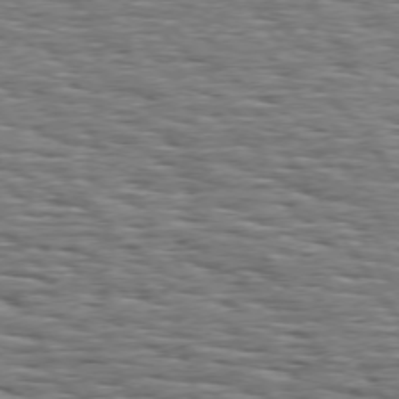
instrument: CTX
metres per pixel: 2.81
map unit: Hpe
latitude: 73.8962
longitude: -138.2522
